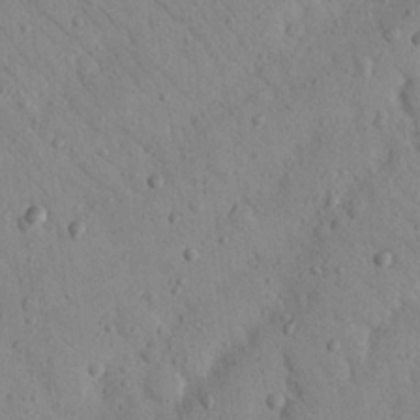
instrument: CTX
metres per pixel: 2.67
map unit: Nhu
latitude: 22.4790
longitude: -75.8394
